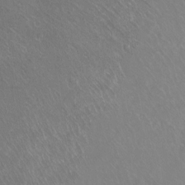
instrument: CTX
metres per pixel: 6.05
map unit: Ht
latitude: -8.9731
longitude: -38.4601
